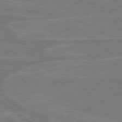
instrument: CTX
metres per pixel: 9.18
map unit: Hpe
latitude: 78.4790
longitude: -129.6127
